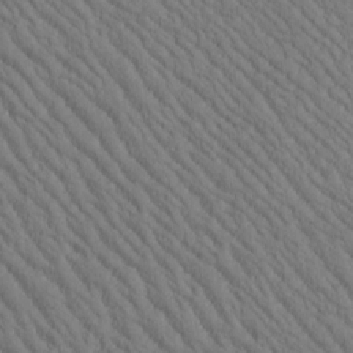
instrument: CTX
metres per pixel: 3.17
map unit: Htu
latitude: -1.3321
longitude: 172.3495
